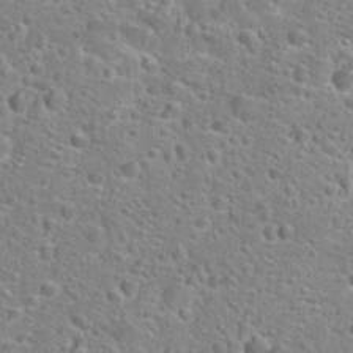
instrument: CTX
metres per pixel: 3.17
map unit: Hto
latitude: 24.9702
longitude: -48.8947
